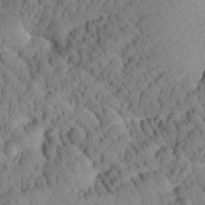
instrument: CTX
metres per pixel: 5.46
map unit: Htu
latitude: 1.2537
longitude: 176.2551
